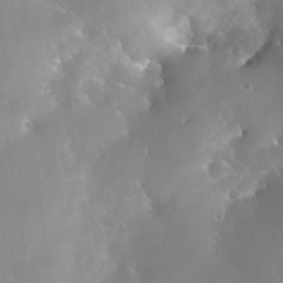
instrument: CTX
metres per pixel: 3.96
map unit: Nhe
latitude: -29.3132
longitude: -110.0633
